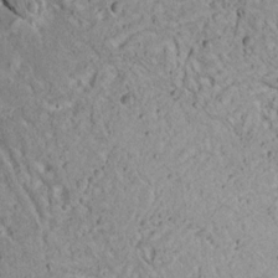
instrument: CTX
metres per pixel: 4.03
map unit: Aa
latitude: 13.5938
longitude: -140.5923
